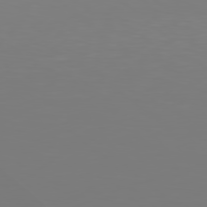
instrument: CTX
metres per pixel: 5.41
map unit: Hpe
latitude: 77.9339
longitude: -138.3278
